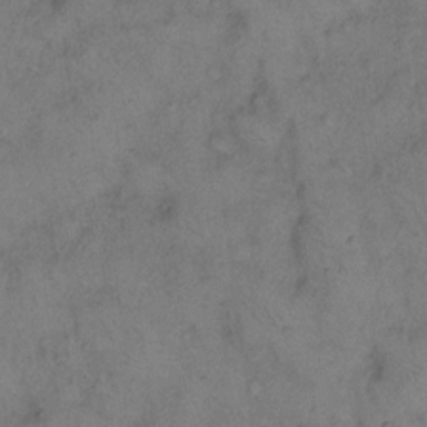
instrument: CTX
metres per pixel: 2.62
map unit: eHh
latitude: 15.1593
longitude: -63.3671
